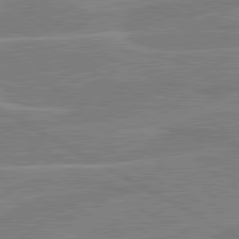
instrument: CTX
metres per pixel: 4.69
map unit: lApd
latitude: 80.8758
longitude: 122.1417
